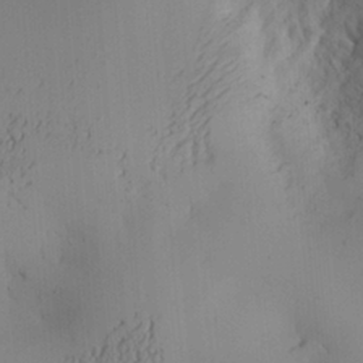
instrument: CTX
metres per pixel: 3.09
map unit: Aa
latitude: 27.5560
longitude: -131.9906
